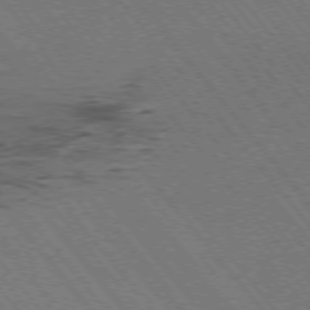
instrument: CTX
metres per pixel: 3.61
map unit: Hpe
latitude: -76.3117
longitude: -17.0270
